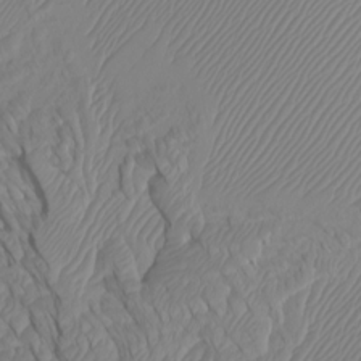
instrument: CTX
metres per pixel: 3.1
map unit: Htu
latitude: -7.2943
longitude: -67.4993
